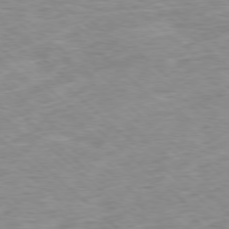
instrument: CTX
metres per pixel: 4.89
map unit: Ap
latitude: -77.6911
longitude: -93.4615
